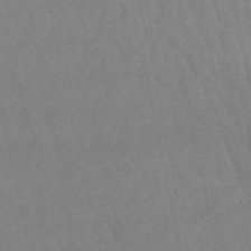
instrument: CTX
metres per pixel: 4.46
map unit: lHb
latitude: -49.6533
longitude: 76.0850
